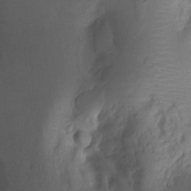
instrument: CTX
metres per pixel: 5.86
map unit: Ht
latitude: -7.4265
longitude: -28.0633
